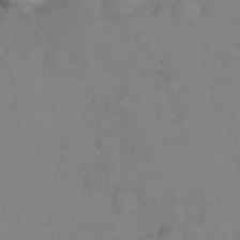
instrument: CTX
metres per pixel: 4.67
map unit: Nhu
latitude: 23.8016
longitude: -62.4790
